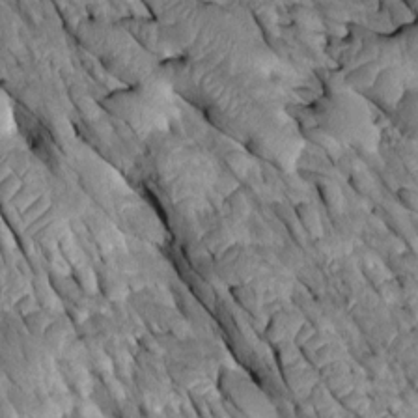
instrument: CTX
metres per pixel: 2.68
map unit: Htu
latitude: -0.5952
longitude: 148.1417
